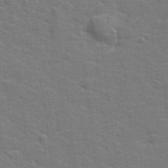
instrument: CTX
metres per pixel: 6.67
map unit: lHvf
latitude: 25.3859
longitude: 142.1038
